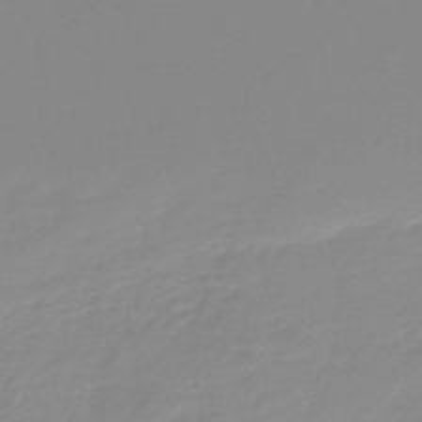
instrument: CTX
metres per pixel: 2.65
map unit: lHb
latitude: -46.1983
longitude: 64.3684
